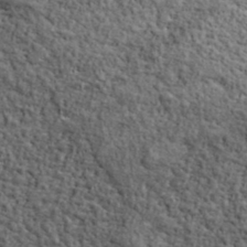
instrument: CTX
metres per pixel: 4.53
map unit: lHvf
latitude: 38.2333
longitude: -90.3845
